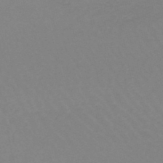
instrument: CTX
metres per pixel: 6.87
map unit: lHb
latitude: -45.1053
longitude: 67.2754
